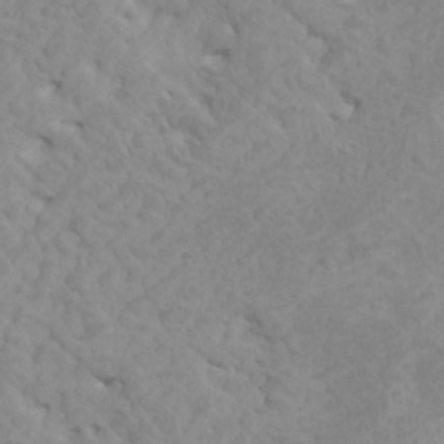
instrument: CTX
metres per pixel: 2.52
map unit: HNhu
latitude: -0.0472
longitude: 4.7652
